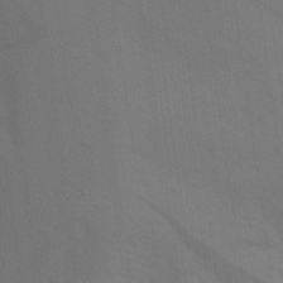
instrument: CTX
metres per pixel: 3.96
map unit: Aa
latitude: 26.4790
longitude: -145.8772
